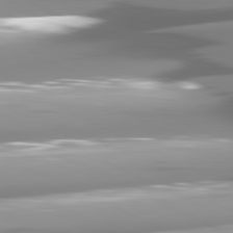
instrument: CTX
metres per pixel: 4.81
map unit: lApd
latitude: 81.1403
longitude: -146.0255
